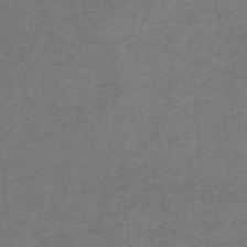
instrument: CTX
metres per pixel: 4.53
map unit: HNb
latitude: -55.1431
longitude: -46.1011
